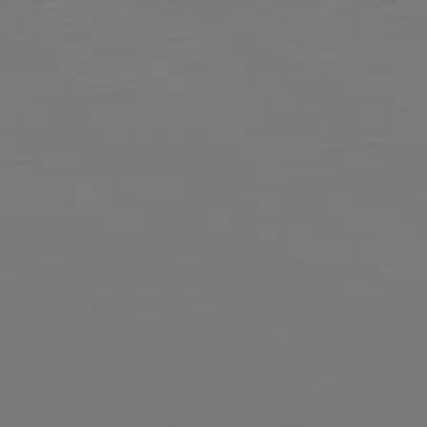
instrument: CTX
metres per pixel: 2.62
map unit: Hpe
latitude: 78.0255
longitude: -170.8002
